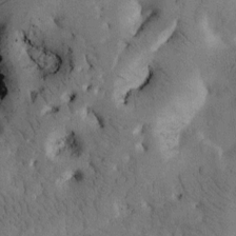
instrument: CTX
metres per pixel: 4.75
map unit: Htu
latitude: -2.5573
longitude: 168.9919
